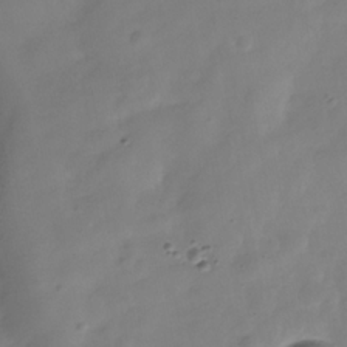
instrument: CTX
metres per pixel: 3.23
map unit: Hve
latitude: -32.1606
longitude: 94.0850
